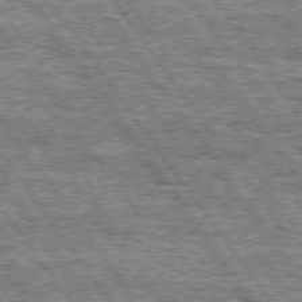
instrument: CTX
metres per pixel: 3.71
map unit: Hpe
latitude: 74.7057
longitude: -154.5924
